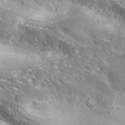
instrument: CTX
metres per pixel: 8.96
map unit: ANa
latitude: 39.4237
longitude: -91.3671
